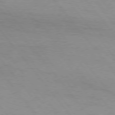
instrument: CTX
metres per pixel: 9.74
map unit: Hpe
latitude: 75.2348
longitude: -143.8395
